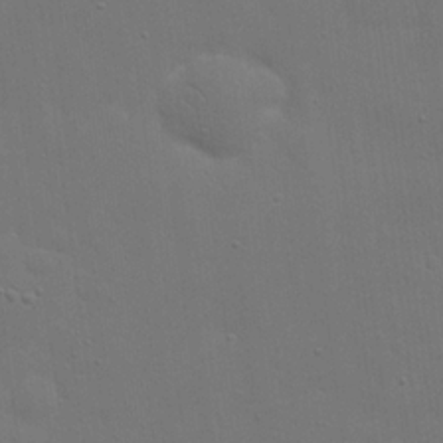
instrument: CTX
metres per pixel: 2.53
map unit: eHh
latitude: 19.8394
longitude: -66.9891
